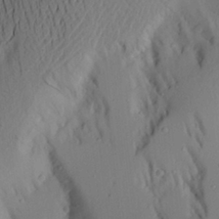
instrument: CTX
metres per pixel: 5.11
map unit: Aa
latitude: 22.2900
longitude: -146.4790
